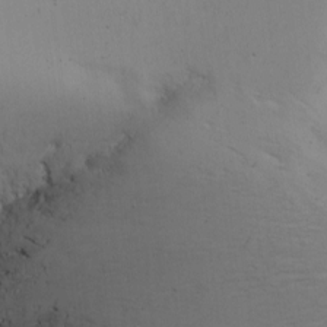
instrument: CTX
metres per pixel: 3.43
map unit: Nhu
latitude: -6.3306
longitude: -67.9339
